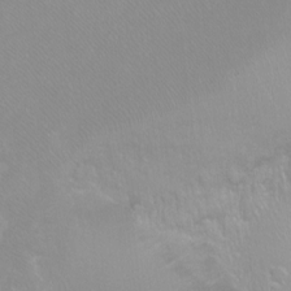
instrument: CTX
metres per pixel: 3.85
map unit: Ht
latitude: -6.6140
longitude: -33.9150
